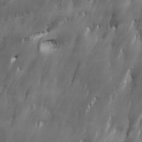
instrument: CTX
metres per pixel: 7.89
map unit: Ave
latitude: 15.4805
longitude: -135.4237
